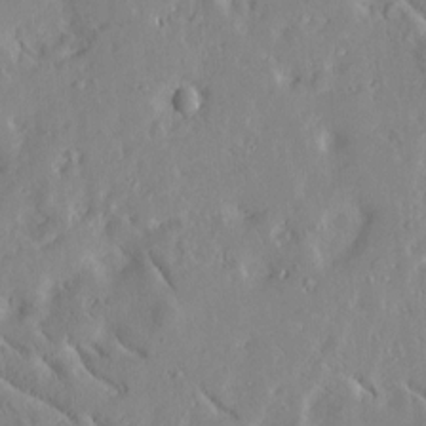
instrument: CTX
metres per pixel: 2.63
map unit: Htu
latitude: -3.8422
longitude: 174.1605
